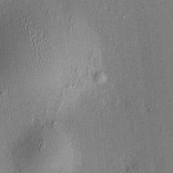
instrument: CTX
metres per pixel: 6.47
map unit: HNhu
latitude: 7.9528
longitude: 13.0675
